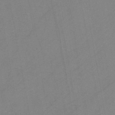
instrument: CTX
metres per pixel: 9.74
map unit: HNb
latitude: -45.4643
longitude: -40.4601
